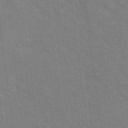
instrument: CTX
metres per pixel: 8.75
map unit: Hto
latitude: 21.2915
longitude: -54.1767
